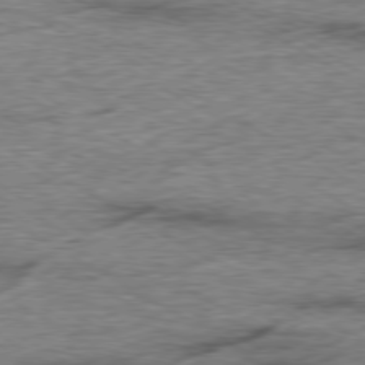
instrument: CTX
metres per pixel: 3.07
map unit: Ap
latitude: -79.6910
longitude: -84.0822
